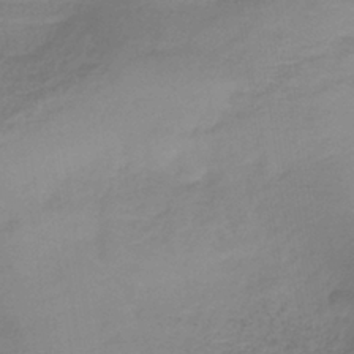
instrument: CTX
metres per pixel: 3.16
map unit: lHb
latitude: -37.2187
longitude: 73.3509
